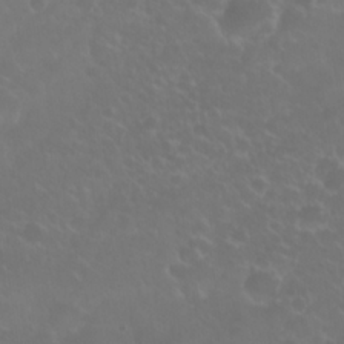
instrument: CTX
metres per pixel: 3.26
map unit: eHh
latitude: 24.9513
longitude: -63.1403
